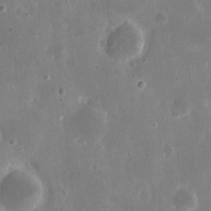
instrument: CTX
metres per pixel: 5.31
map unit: eHh
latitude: 8.0822
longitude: -69.0270
